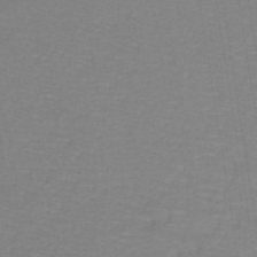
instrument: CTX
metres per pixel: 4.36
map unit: lHb
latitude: -42.4440
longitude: 71.0864
